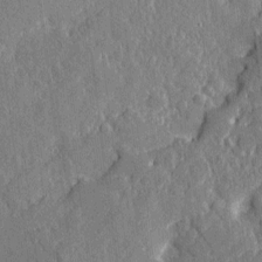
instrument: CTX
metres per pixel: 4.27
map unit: eHh
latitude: 3.9339
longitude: -71.8394
